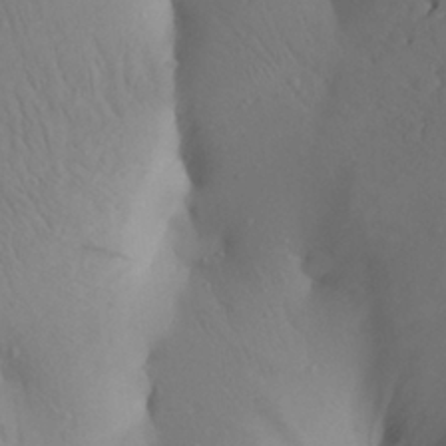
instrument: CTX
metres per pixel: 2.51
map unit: Aa
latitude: 27.4804
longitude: -147.7450
